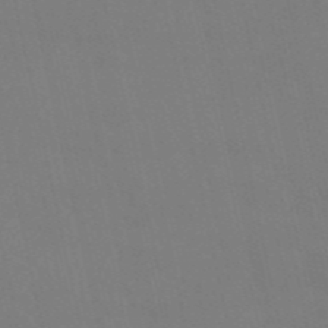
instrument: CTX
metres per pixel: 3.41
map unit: HNb
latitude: -54.3306
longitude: -35.5560
